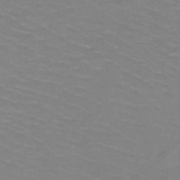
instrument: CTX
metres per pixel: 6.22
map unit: HNb
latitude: -47.8422
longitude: -46.1578
